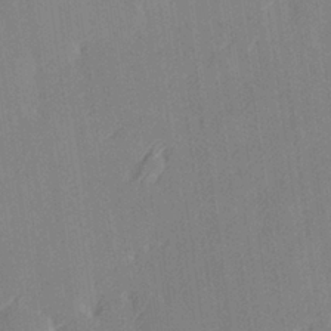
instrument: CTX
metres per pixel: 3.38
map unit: Hve
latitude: 27.0648
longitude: 145.3132
